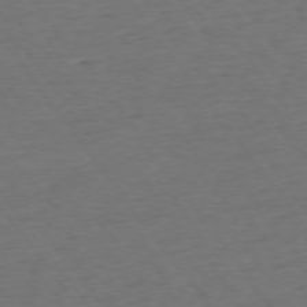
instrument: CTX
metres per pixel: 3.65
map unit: Ap
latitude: -75.1432
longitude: -89.4805
